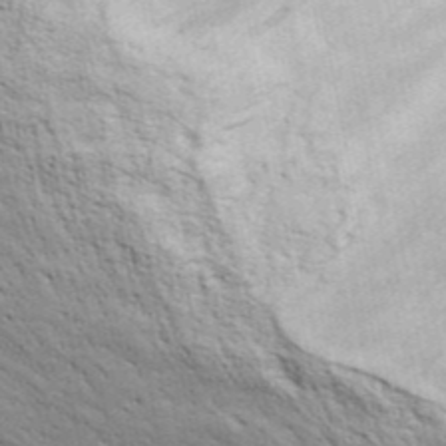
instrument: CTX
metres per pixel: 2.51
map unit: ANa
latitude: 45.8961
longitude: -84.3467
